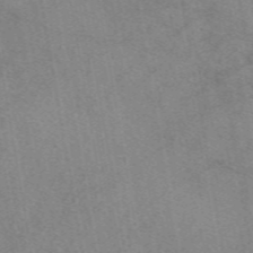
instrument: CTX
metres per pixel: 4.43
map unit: eAb
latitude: 48.8947
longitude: 110.8974
